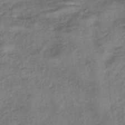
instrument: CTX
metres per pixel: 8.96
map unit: lHb
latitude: -33.8801
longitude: 65.1620
